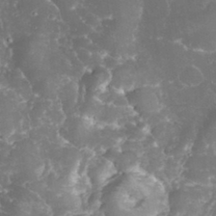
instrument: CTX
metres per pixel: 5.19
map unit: eHh
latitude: 34.5356
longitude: -64.3656
